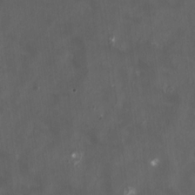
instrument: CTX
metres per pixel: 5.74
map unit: HNhu
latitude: 1.5371
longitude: -3.7638
